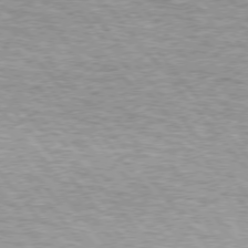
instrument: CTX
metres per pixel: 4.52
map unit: lApd
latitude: 75.2159
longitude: -76.9513
